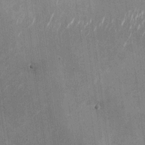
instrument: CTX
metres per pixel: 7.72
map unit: Nhu
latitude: -28.4062
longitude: -74.7624
